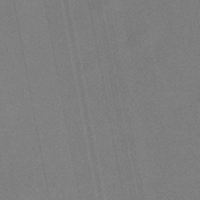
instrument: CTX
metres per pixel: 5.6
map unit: lHb
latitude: -49.5966
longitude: 68.7085
